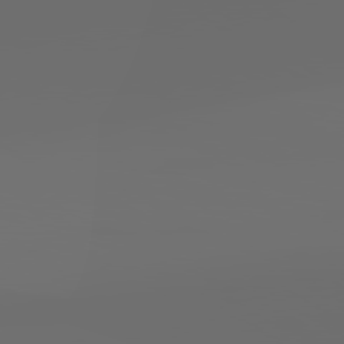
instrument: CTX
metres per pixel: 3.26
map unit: lApd
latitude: 79.8584
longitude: 160.5763
